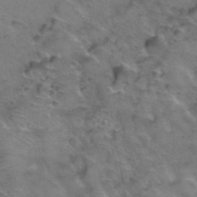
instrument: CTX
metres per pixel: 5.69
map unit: Hto
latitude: 39.0269
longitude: -43.9528
